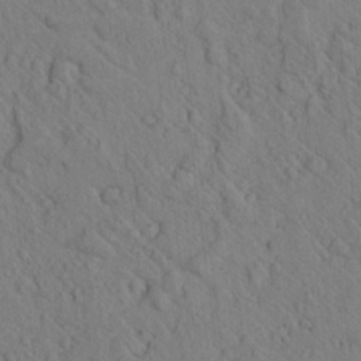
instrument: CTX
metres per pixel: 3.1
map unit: lAvf
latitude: 7.4048
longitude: 160.4251
